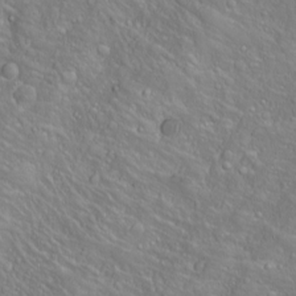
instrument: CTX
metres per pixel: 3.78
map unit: Nhu
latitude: -4.2361
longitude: -87.8016
